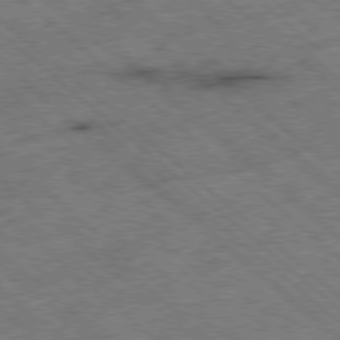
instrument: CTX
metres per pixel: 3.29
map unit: Ap
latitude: -78.7463
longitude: -49.5749
